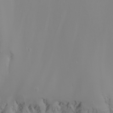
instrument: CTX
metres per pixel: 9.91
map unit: Nhu
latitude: -7.3887
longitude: -83.3670
